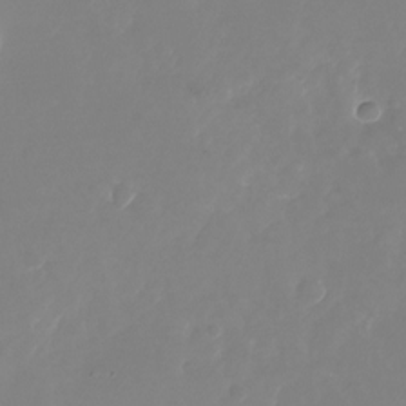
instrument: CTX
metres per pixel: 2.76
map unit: Nhu
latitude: -25.6533
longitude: -72.6113
